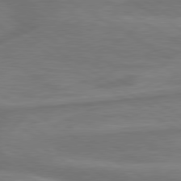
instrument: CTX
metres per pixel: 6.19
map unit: lApd
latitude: 79.9528
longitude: -172.6490
